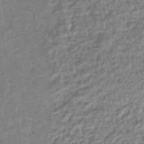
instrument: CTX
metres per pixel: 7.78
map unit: HNhu
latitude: -44.6707
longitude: 99.5966
